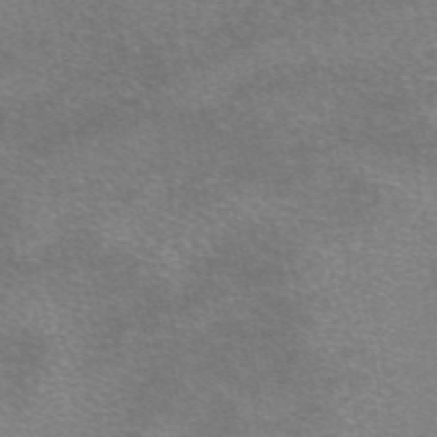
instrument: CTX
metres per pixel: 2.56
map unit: eAb
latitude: 46.1767
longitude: 102.3495
